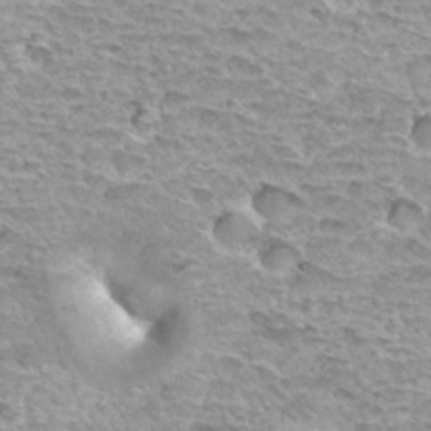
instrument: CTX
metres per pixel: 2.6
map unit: Hto
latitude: 33.4804
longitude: -40.2333
